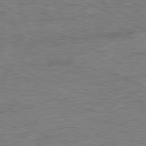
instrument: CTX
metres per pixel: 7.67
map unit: Ap
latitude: -81.0676
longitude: -76.2522
